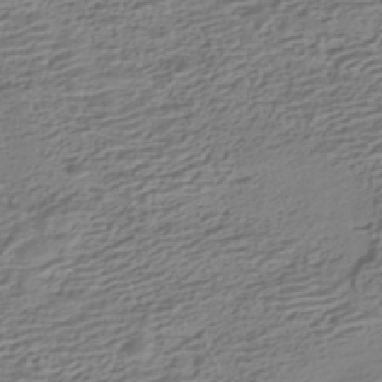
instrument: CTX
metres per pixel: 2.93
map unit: HNhu
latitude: -42.2361
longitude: 100.7652
